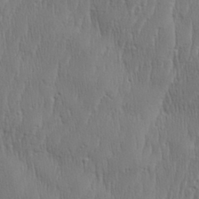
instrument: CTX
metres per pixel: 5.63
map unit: Aa
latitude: 28.2711
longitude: -138.6490
